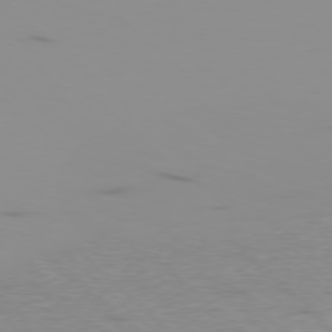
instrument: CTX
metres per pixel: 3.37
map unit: Ap
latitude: -78.1983
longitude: -62.7436
